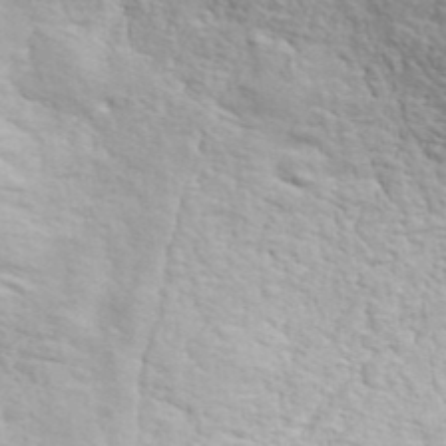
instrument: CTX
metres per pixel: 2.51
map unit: ANa
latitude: 42.3467
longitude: 50.1038
